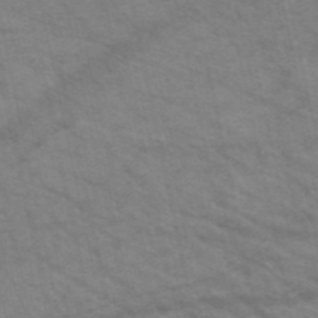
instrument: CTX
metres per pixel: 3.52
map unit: HNb
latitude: -52.8219
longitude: -43.9717
